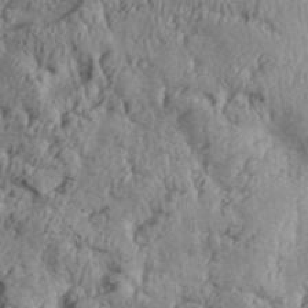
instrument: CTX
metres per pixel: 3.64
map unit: Aa
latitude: 30.4790
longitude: -136.7435
